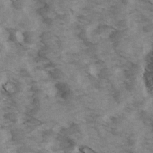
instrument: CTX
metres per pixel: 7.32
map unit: Ave
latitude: 14.6680
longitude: -103.4615
